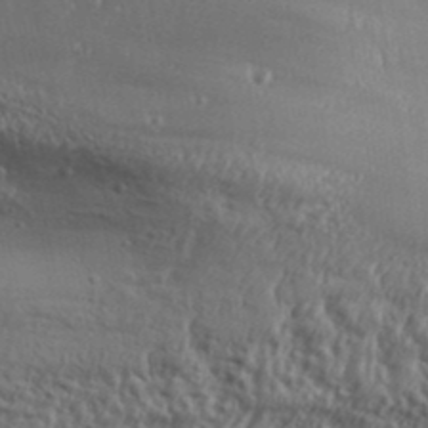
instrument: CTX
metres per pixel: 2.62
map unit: Aa
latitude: 32.4223
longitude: -134.3845
